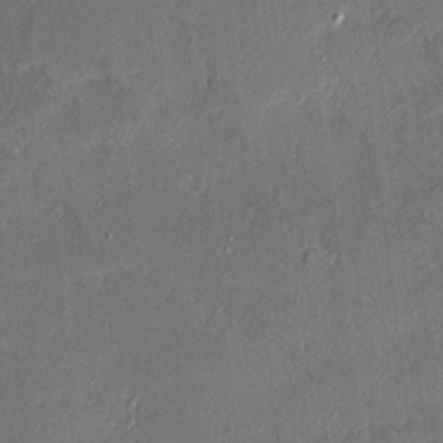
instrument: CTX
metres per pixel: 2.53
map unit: Ave
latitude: 19.7260
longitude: -128.1200
